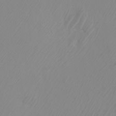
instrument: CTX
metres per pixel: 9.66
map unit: Htu
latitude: -5.0675
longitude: -72.4223
